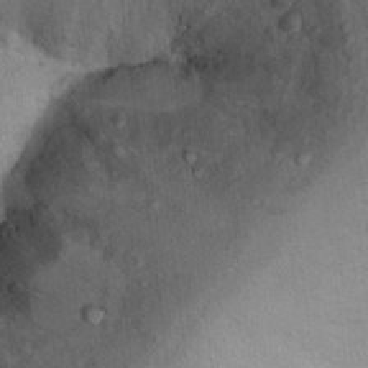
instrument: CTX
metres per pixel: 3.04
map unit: Hto
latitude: 12.6680
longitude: -38.4034
